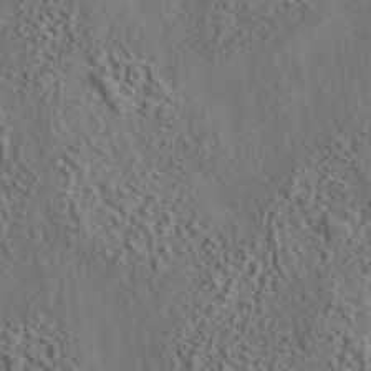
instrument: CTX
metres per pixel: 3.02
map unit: eAb
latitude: 43.8017
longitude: 115.2754
